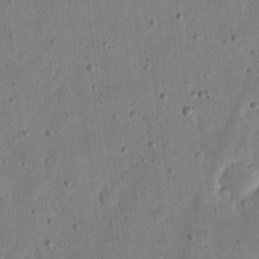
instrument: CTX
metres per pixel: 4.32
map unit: eHh
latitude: 21.6883
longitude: -69.4427
